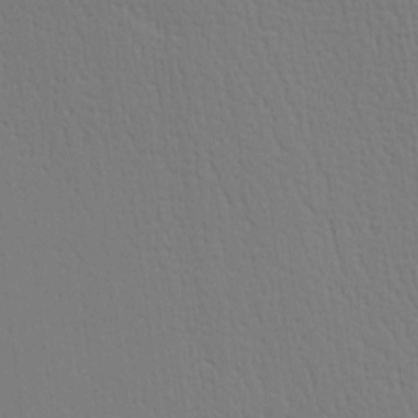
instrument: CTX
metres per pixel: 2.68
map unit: Hve
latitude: 2.0633
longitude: -125.3859
